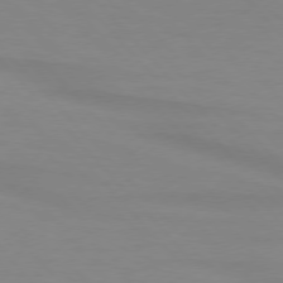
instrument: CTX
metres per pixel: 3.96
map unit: lApd
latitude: 76.2522
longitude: -84.7057
